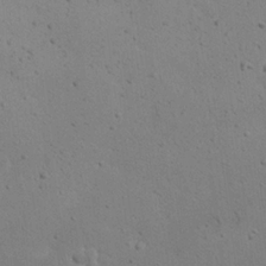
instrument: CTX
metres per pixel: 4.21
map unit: Nhu
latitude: 23.1592
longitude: -72.1389
